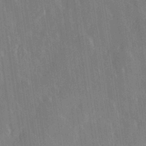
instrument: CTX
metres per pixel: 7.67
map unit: Hve
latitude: 28.5734
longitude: 147.2565
